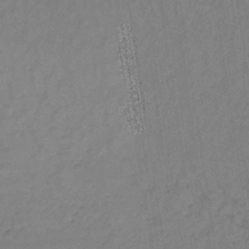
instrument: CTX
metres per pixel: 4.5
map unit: lHb
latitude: -34.3306
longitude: 66.6707
